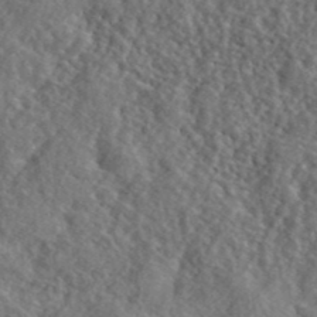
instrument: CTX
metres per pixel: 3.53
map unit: lHvf
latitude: 41.5560
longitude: -87.8583
